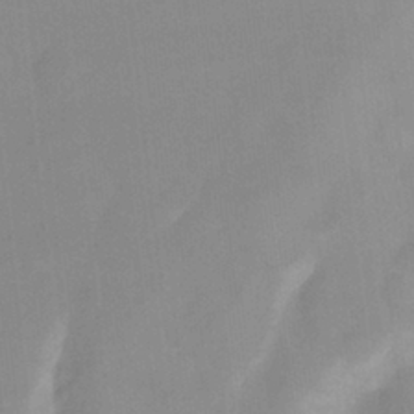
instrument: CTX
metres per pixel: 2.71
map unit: Ht
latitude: -14.2551
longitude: -54.2522
